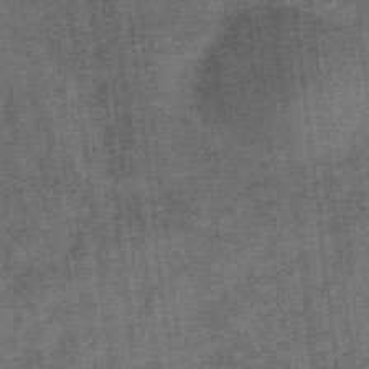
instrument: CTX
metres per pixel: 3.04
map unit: eHb
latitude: -34.7085
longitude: 79.2376
